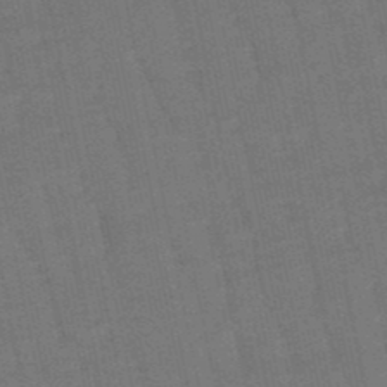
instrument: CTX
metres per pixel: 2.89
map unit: eHb
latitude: -50.3306
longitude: 78.2928
